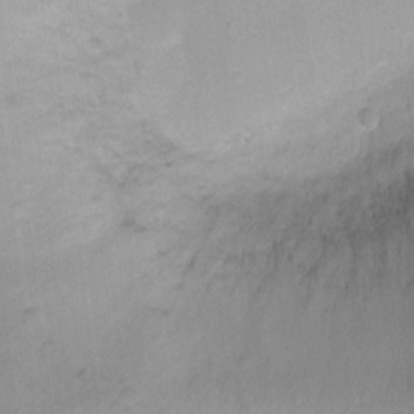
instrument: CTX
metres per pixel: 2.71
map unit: Ht
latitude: -8.5007
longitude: -21.4805
